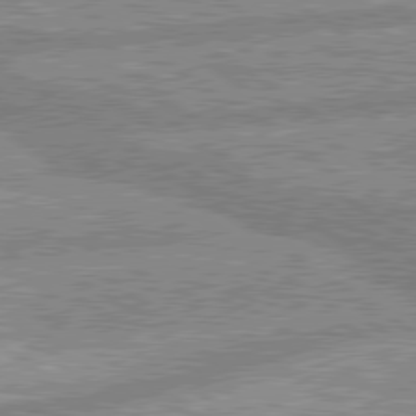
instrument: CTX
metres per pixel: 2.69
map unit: lApd
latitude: 80.0444
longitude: -169.1214
